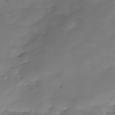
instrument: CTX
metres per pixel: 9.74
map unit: Hve
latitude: -29.1620
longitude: 90.9164
